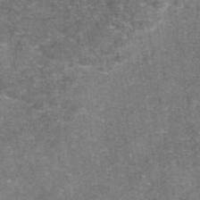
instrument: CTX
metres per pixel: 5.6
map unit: eAb
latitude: 46.9514
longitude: 102.8219
